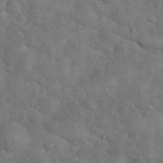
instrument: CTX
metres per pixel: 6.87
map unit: eHh
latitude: 34.3089
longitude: -68.1011
